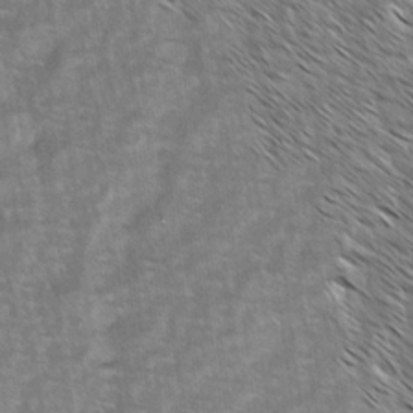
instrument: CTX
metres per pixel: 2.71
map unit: lAvf
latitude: -1.9745
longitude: -113.5749
